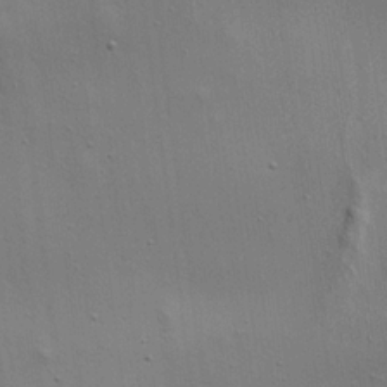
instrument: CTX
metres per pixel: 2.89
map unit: Aa
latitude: 21.9339
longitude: -141.9150
